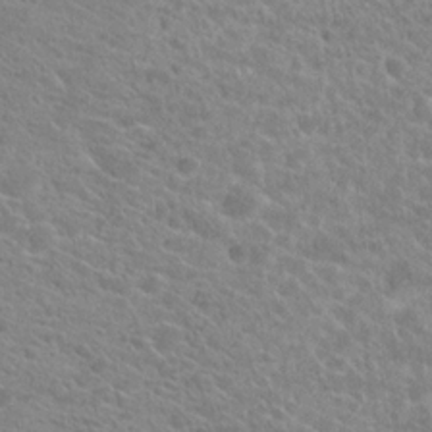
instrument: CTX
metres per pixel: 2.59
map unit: Hto
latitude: 21.5182
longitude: -39.0458
